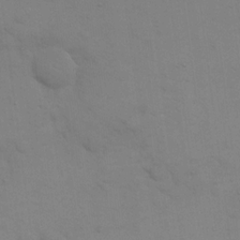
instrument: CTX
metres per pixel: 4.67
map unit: eHh
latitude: 17.5182
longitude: -66.6490
